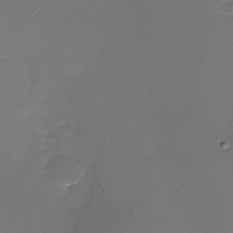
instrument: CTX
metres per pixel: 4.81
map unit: Nhu
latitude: -28.6519
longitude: -67.4615
